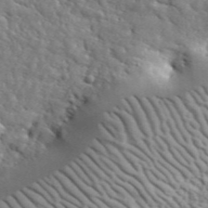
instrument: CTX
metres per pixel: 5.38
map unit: lHvf
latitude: 36.1578
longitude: -86.8569
